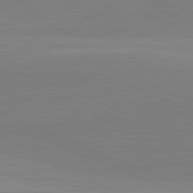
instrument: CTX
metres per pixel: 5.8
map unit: lApd
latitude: 82.0255
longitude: 138.1984
